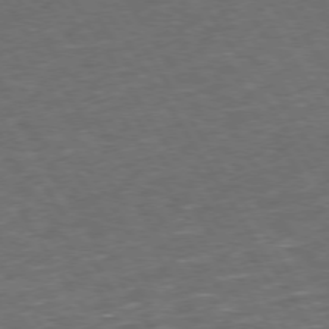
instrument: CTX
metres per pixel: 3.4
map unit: Hpe
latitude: 73.6883
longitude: -124.4034
